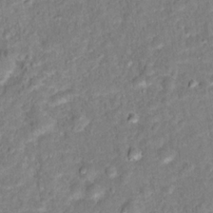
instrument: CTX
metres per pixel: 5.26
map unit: Hto
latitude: 16.4790
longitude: -42.3467
